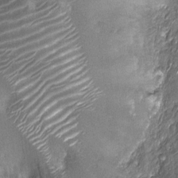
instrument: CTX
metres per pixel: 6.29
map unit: Nhu
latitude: -12.9542
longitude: -23.0647
